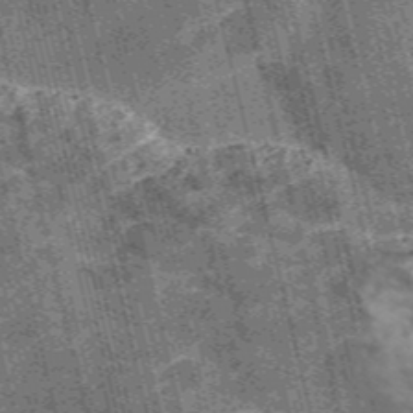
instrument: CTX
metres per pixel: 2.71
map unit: Nve
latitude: -56.8786
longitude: 54.5763
